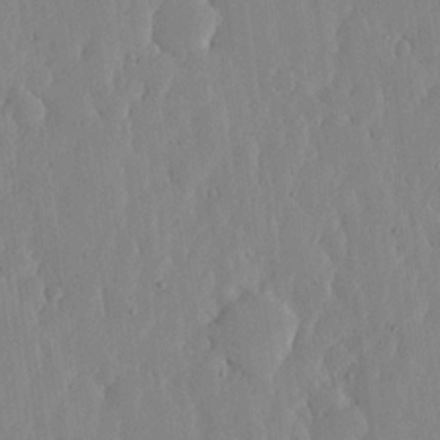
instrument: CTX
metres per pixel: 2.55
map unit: lHvf
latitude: 17.5371
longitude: -115.0647
